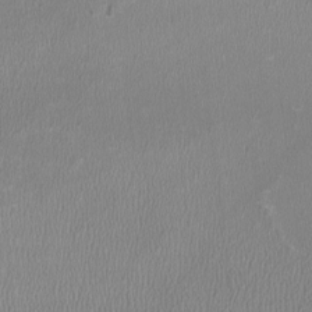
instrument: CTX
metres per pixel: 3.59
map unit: HNhu
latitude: -2.7652
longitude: -6.9703
